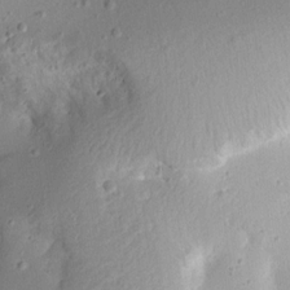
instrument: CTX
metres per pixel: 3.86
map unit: Aa
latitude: 13.6694
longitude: -140.1199
